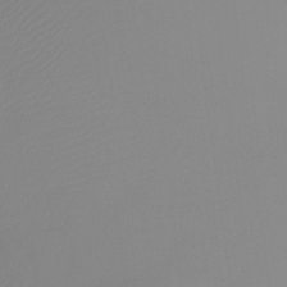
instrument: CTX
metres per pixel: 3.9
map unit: Htu
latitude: -13.9178
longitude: -49.7828
